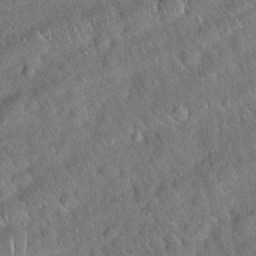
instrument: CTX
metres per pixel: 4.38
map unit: Hto
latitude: 19.3859
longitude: -52.8569
